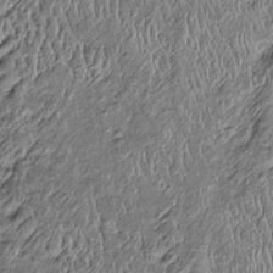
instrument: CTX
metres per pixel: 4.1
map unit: Htu
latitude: -7.3132
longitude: 156.9164
